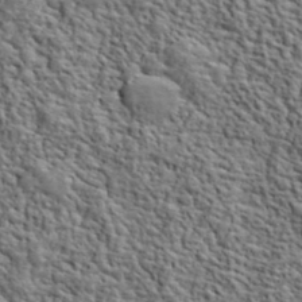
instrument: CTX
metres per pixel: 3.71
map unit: lHvf
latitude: 40.6301
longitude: -86.5168
